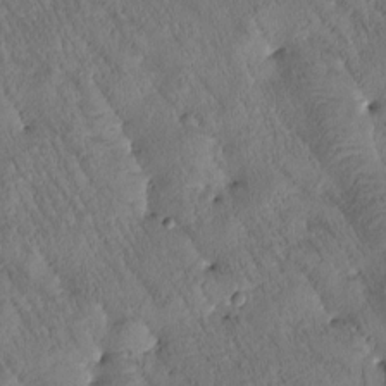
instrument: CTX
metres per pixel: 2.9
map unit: Htu
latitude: -0.9353
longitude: 174.9919
